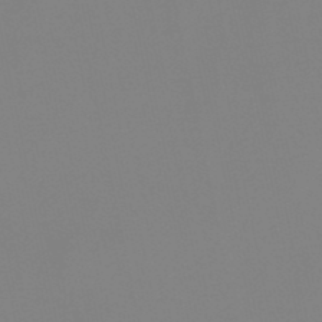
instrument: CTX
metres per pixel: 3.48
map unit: lHb
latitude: -49.0676
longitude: 69.9367
